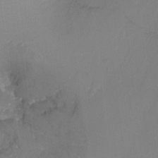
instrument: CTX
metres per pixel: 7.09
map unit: Ht
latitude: -7.9367
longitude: -35.4804
